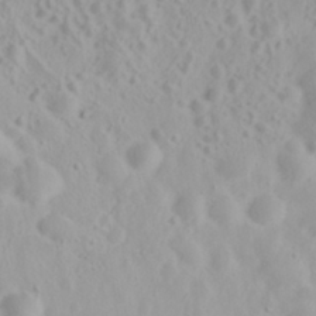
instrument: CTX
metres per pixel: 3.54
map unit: eHh
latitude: 31.1781
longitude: -58.9892
